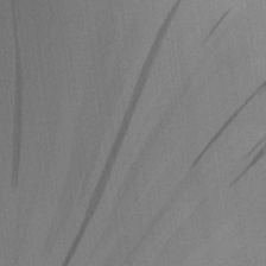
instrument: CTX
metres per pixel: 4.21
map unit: HNhu
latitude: 13.3482
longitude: 12.1606
